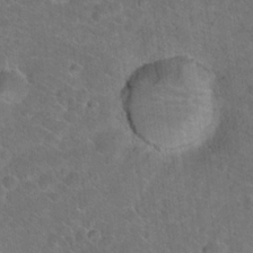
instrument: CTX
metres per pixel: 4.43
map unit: Hto
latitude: 19.0269
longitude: -43.5938
